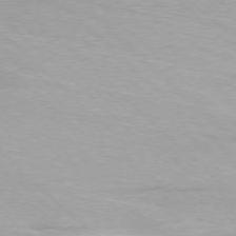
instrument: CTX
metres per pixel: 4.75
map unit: Ap
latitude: -77.7667
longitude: -64.5735
